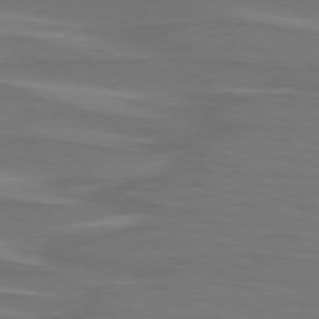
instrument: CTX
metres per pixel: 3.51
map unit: lApd
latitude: 75.6316
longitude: -80.6301
